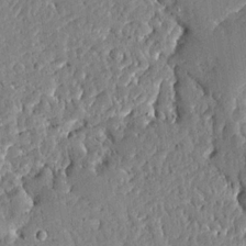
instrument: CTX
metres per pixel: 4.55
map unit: Ave
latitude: 13.1025
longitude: -137.1215
